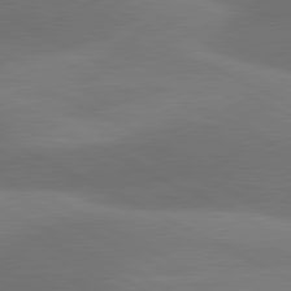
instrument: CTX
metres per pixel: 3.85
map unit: lApd
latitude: 81.0458
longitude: 129.0109
